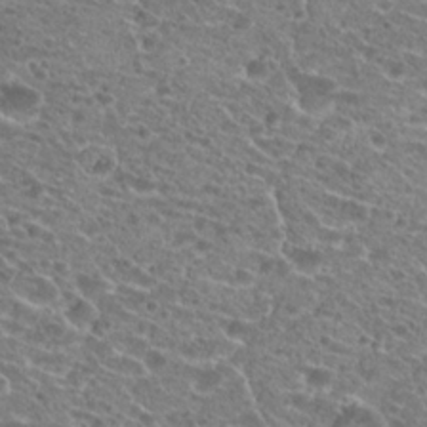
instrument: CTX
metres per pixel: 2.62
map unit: Hto
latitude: 21.3860
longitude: -41.5371
